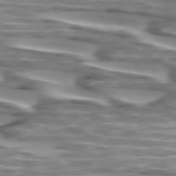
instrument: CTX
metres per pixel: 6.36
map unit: lApd
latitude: 74.3467
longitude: -57.6882
